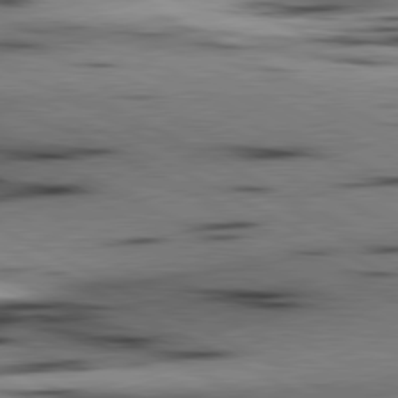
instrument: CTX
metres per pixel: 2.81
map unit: lApd
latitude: 80.6679
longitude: 156.6518
